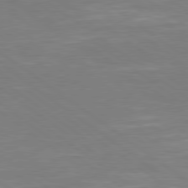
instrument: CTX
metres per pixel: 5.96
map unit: Hpe
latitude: 78.9136
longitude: -127.1025
